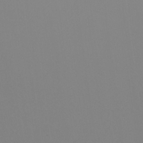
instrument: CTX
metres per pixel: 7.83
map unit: Nhu
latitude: -8.7463
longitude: -94.8569
